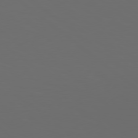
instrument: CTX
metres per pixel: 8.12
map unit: Hpe
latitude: 78.2712
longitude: -175.2726
